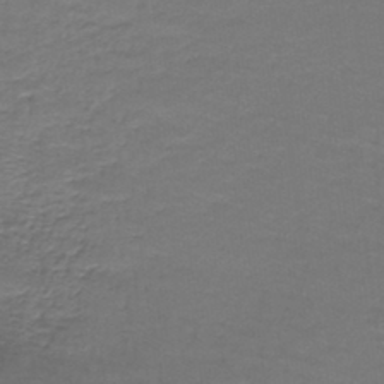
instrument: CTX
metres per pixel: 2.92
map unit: lHb
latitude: -42.9163
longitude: 58.1605
